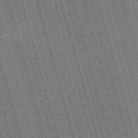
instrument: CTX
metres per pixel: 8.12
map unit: Nve
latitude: -59.7477
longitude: 62.3495
